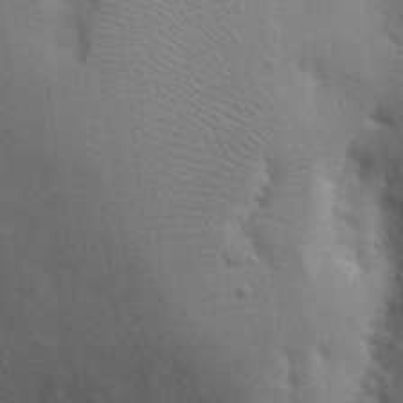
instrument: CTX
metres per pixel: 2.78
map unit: Nhu
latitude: 19.4237
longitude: -73.7828
